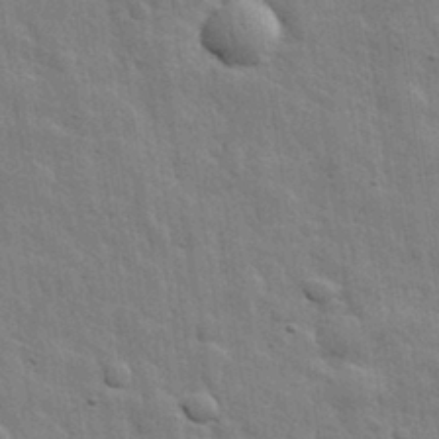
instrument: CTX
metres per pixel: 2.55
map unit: eHh
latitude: 31.6127
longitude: -78.6680
